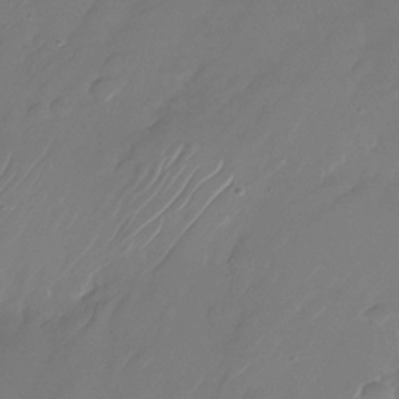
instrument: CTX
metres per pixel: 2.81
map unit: Nhu
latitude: -26.7652
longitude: -72.2523
